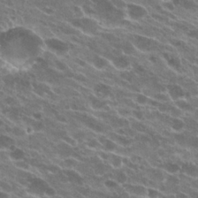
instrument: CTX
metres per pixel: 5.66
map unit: Hto
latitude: 24.1199
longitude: -38.9325
